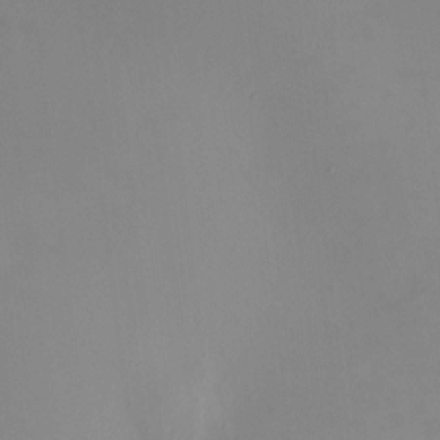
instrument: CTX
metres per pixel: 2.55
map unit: HNhu
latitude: 10.0444
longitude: 11.6722
